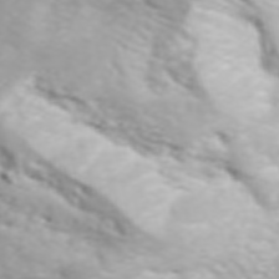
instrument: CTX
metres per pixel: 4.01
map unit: ANa
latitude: 46.1011
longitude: 49.0298
